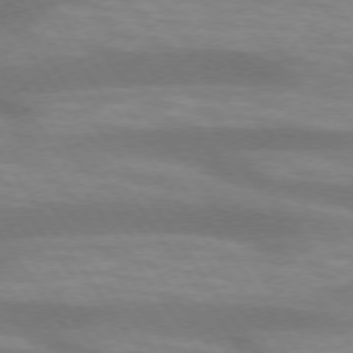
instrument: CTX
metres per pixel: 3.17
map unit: lApd
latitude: 73.9151
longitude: -54.3467
